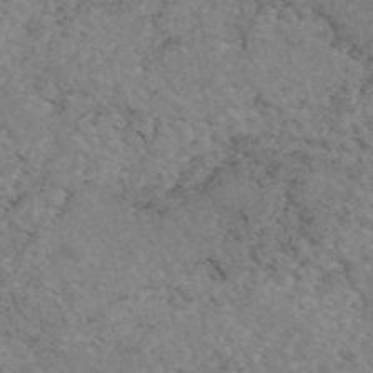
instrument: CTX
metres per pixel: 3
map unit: eAb
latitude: 46.4412
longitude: 115.6155
